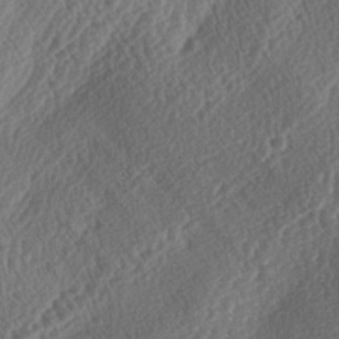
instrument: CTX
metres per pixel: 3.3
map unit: lAa
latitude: -3.5021
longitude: -128.2711
